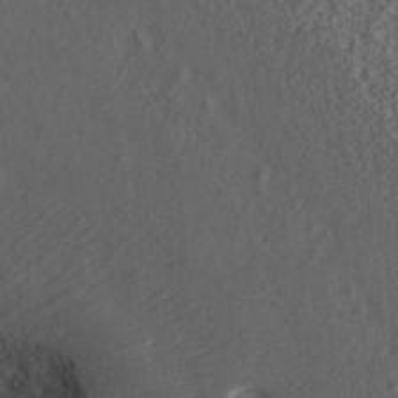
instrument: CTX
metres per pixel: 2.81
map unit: ANa
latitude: 37.1592
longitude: 18.2173
